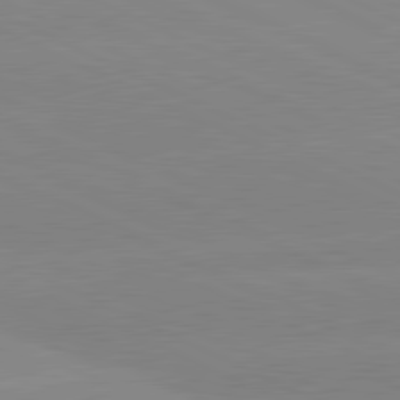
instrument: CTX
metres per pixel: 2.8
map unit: lApd
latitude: 81.3293
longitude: -151.6882
